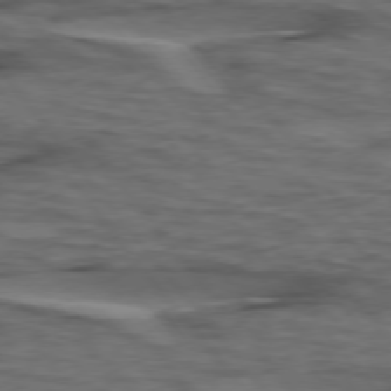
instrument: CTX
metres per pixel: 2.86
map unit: lApd
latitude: 75.8772
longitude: -70.7624
